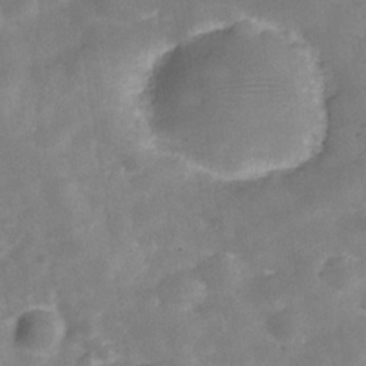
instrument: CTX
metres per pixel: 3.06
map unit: Hve
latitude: -31.4076
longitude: 92.9353
